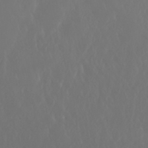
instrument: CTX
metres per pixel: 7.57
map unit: Nhu
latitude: 29.7638
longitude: -57.5560
